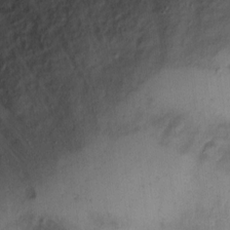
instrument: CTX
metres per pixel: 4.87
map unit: Hto
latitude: 11.2726
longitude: -58.8947
